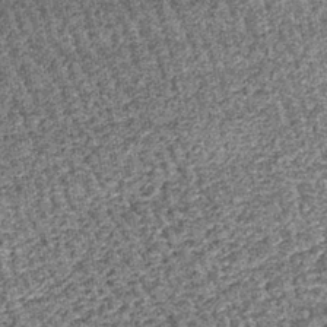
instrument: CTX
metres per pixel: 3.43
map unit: lHb
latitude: -39.8044
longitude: 65.1054
